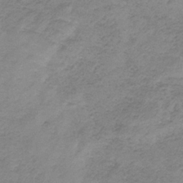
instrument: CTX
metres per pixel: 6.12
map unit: HNb
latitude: -33.1998
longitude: 60.2551
